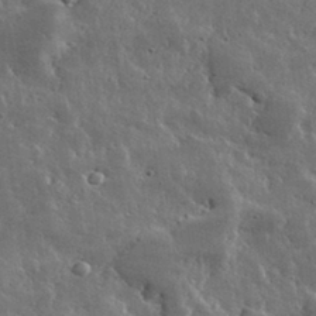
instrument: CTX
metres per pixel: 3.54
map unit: lHvf
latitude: 32.6113
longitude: -90.4790
